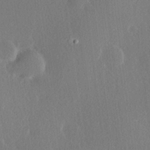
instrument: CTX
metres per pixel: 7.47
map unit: Hve
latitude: 19.4237
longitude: 149.7100
